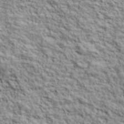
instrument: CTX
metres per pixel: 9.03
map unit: lHvf
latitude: 38.9136
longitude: -89.0081
